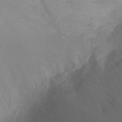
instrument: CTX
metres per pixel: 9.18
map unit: Ht
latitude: -0.5574
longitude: -18.1389
